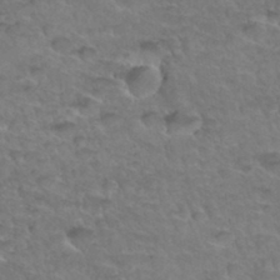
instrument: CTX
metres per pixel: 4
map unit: Hto
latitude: 34.4790
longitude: -46.9892
